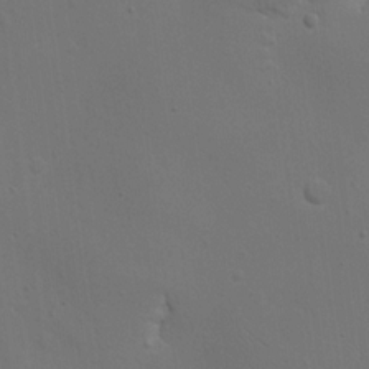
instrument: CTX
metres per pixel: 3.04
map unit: Nhu
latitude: 16.3278
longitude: -78.4601
